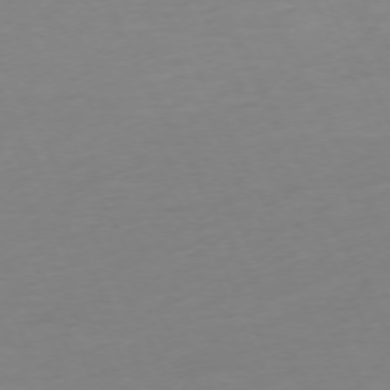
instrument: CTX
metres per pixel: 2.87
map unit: Ap
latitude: -73.6722
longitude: -69.8961
